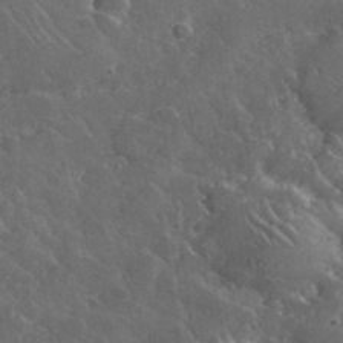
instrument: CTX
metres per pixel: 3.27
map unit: lHvf
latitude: 36.8191
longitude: -91.3482
